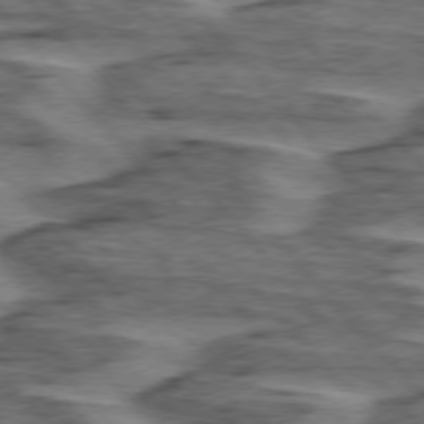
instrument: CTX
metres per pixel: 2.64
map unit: lApd
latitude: 76.0822
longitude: -77.0647
